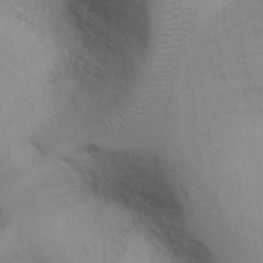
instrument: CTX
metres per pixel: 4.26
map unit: Hto
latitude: 12.7813
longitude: -56.7057
